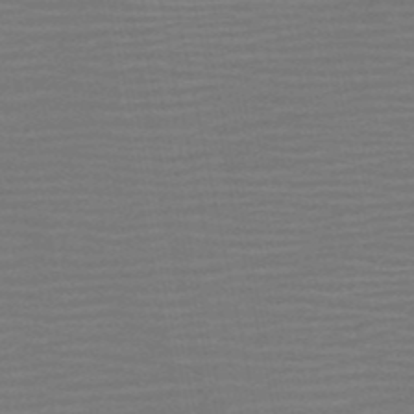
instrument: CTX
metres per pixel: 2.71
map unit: HNb
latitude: -51.8611
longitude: -47.5560
